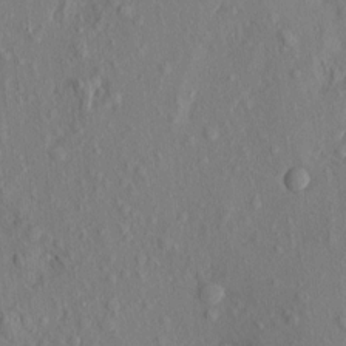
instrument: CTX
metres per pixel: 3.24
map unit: eHh
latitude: 5.1970
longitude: -73.4238
